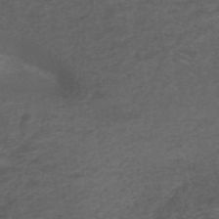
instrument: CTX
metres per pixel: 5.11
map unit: ANa
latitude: 39.3482
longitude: 23.1053
